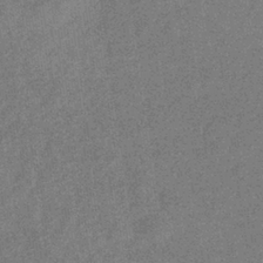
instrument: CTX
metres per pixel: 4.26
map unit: eHb
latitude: -35.9178
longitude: 78.4062
